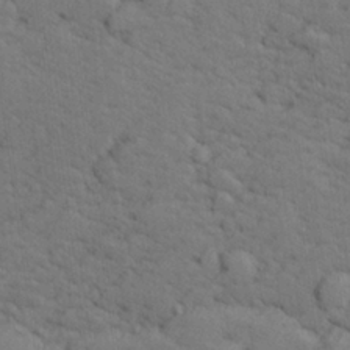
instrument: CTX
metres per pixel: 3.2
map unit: lHvf
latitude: 26.1389
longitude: 143.0108
